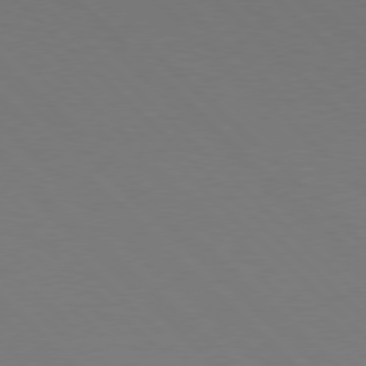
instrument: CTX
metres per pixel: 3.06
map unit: Hpe
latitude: 77.6694
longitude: -125.8016
